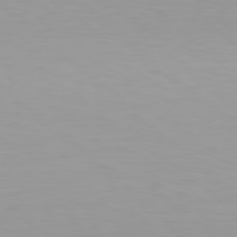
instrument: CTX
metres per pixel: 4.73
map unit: Hpe
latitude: 78.3090
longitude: -137.5371
